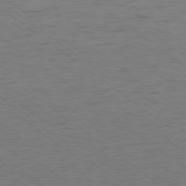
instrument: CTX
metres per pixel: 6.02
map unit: Hpe
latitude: -78.8786
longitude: -14.5357
